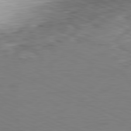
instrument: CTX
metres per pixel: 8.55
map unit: Ap
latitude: -82.0472
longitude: -70.9702
